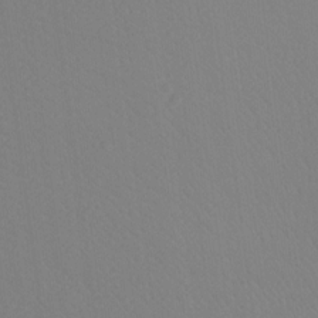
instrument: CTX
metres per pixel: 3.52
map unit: Ht
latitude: -7.7855
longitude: -28.3845
